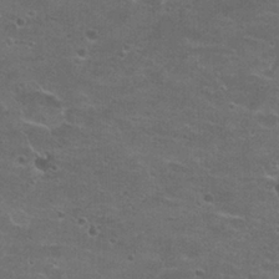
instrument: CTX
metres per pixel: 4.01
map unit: Hto
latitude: 21.3104
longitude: -43.5560
